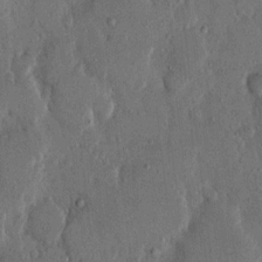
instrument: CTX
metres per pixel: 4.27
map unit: eHh
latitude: 14.1578
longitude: -68.5357
